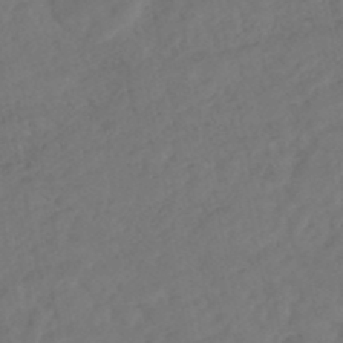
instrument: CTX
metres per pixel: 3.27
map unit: HNhu
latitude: -48.1795
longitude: 97.9367
